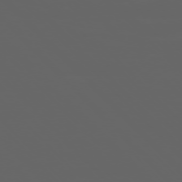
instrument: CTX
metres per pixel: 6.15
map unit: Ap
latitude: -76.1984
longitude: -75.2348
